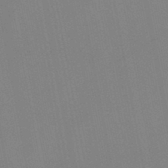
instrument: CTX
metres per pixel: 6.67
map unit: lHb
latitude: -48.1039
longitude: 71.8045
